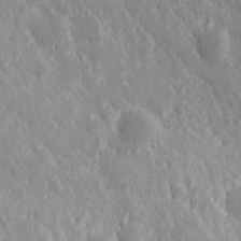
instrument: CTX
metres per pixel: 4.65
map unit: Hve
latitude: 25.2725
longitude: 146.1794
